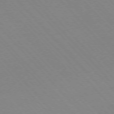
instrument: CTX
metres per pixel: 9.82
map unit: Ap
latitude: -76.7085
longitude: -86.4034
